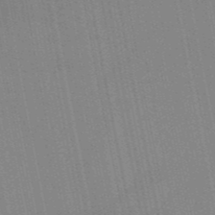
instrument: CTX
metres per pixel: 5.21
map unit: HNb
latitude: -52.2172
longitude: -45.4804
